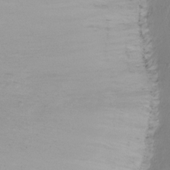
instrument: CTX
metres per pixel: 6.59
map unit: Htu
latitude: -14.8786
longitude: -44.8947
